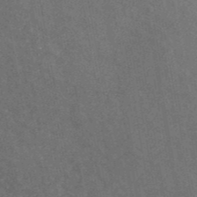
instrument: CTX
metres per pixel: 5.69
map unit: ANa
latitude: 44.6112
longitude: 45.5588
